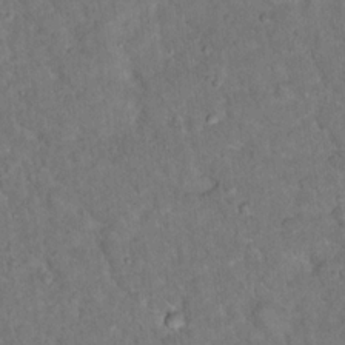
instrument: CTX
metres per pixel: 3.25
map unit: Ht
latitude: 15.4427
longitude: -37.8206
